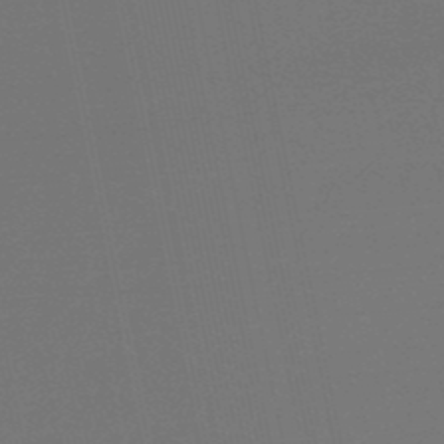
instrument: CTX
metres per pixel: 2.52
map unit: eHb
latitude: -50.3495
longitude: 71.7289
